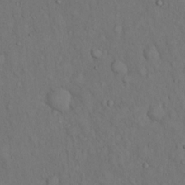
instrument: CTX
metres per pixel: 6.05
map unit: Hto
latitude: 14.6302
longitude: -61.8961
